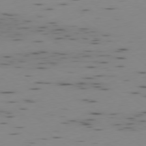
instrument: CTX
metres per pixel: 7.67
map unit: Ap
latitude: -78.9163
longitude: -62.8569
